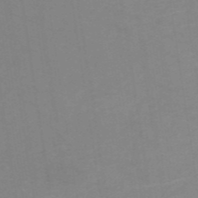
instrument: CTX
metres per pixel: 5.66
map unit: HNb
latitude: -54.3873
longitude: -48.7246
